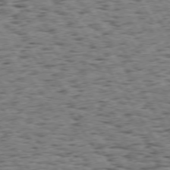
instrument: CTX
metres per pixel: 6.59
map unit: Hpe
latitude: 73.6127
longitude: -135.2159
